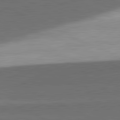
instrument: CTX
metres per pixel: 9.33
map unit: lApd
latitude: 81.8205
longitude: 139.5399
